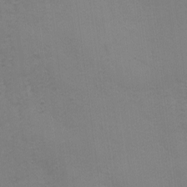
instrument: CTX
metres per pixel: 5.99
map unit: Ave
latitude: -7.4265
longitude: -120.9514
